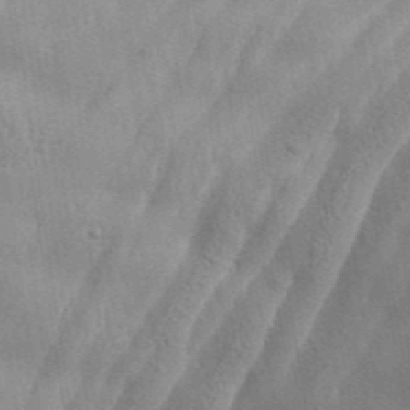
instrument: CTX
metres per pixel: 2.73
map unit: Aa
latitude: 33.3860
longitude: -135.3481
